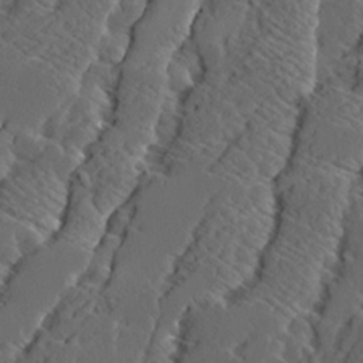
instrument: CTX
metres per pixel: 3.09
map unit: Ave
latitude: 14.2901
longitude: -136.4412
